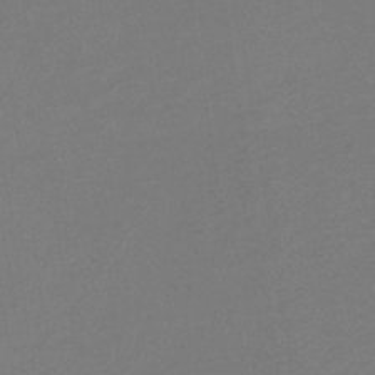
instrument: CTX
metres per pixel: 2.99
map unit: lHb
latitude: -34.6141
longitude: 67.5399
